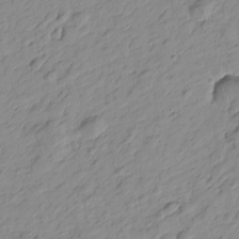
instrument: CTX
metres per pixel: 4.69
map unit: Htu
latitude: -0.1606
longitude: -175.3860
